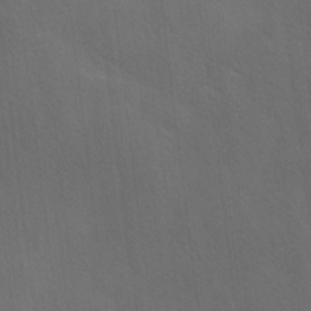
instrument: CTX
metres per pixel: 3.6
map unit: Ave
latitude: -0.3496
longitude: -112.6301
